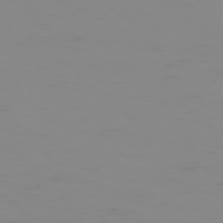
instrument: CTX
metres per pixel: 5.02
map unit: Hpe
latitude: -76.3306
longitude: -10.4601
